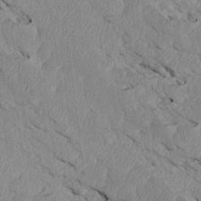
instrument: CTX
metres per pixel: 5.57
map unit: Htu
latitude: 3.7260
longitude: 152.8408
